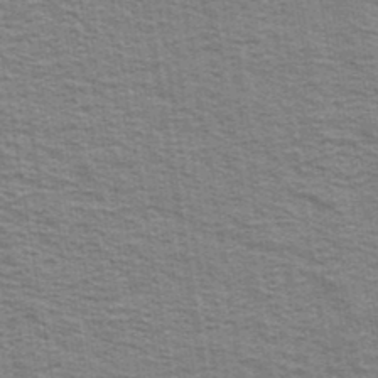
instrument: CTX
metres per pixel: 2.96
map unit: Ave
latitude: 39.1025
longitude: -109.0269
